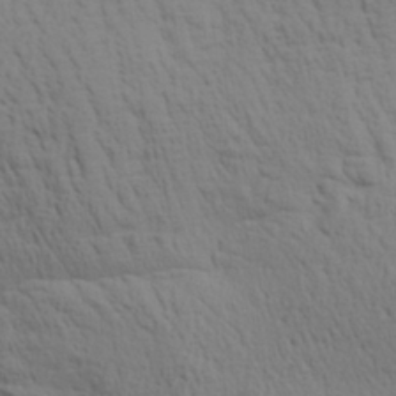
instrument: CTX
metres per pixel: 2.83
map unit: Aa
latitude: 29.3293
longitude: -134.5923
